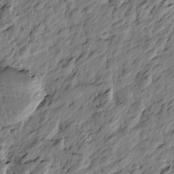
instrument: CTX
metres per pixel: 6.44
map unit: Htu
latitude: -2.8219
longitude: -178.9325
